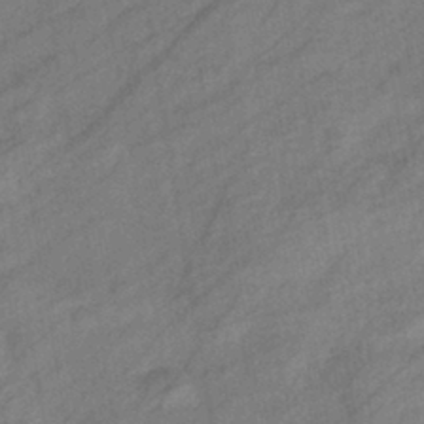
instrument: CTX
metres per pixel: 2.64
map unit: eHb
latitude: -41.8044
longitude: 83.0297
